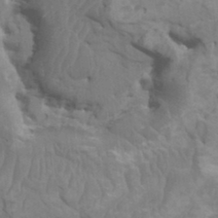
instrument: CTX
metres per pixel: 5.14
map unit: HNhu
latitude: 4.2900
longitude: -2.4790
